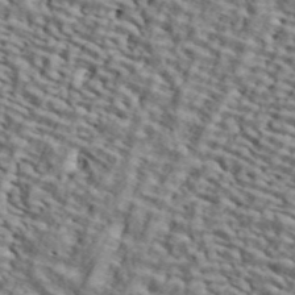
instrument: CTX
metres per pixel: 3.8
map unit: ANa
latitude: 45.1214
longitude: 39.5588
